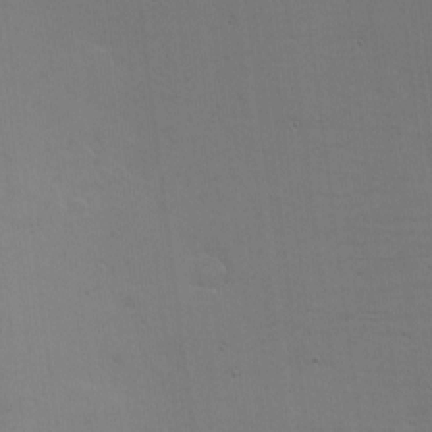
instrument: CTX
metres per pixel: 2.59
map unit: eHh
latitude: -5.5399
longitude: -82.5167
